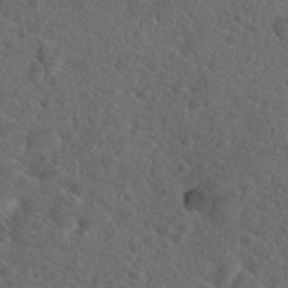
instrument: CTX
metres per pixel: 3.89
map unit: Hto
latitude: 19.4048
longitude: -39.3859
